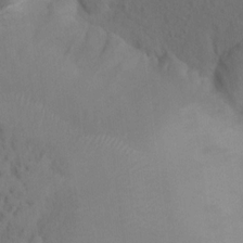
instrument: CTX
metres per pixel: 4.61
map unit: Nhu
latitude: 12.2523
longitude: -28.2522
